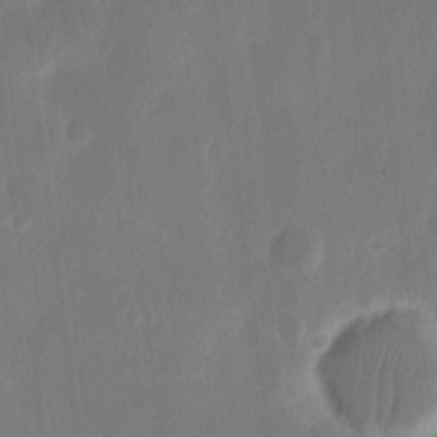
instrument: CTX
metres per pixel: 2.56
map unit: eHh
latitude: 12.3090
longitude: -72.5924
